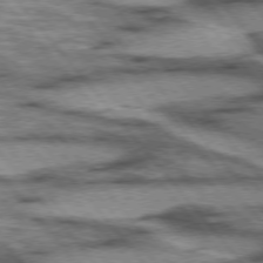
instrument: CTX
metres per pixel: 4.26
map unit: lApd
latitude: 75.5749
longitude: -49.2537
